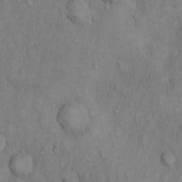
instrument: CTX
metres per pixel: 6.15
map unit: Hto
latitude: 13.8961
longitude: -58.1011
